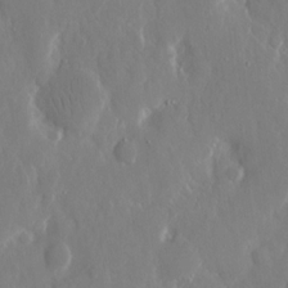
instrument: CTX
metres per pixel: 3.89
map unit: eHh
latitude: 12.4412
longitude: -71.3859
